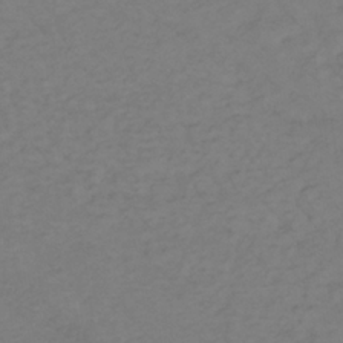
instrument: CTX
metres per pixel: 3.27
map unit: lHb
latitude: -35.3699
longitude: 70.3495
